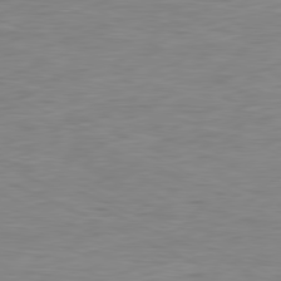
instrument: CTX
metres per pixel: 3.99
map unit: Ap
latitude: -81.1620
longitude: -81.9717
